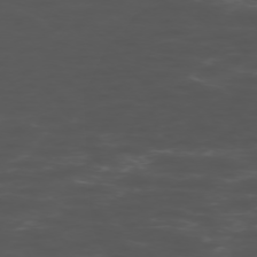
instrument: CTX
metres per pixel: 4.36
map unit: Hpe
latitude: -75.6722
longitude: -19.4048
